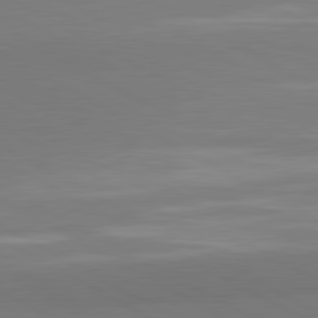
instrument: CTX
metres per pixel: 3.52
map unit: lApd
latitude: 81.2726
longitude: 159.5021
